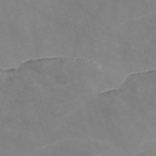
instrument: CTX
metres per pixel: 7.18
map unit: Nve
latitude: -58.1983
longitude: 58.8030
